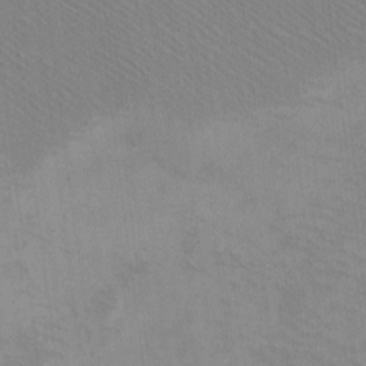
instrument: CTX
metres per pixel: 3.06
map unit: eHh
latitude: -8.2928
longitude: -68.2144
